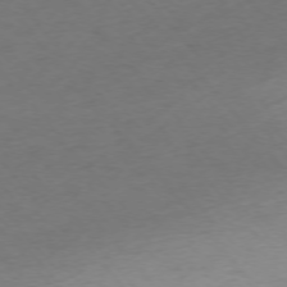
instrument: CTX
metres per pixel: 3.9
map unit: Ap
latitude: -75.4455
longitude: -66.0633
